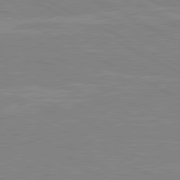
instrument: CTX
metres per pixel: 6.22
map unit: lApd
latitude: 80.6679
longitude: 170.2929
